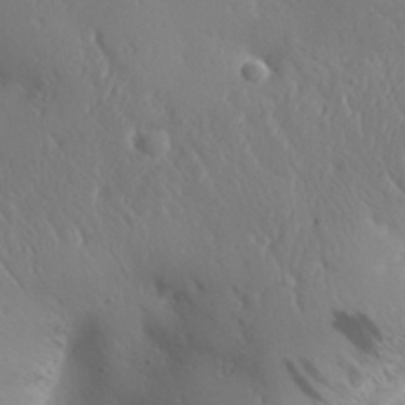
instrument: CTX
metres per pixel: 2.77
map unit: Aa
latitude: 31.8962
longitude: -143.7450
